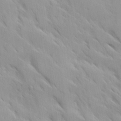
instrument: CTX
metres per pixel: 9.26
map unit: Ave
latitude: 9.6694
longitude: -103.4993
